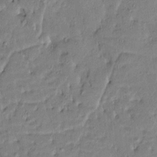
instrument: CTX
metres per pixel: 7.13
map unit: Htu
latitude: 3.4237
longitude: 151.9367
